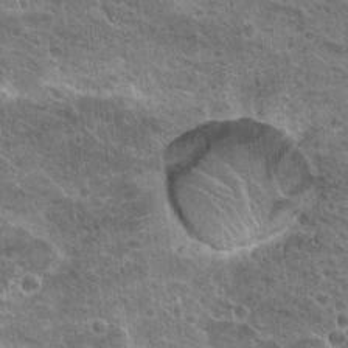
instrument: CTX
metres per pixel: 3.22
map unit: Hto
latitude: 22.6301
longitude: -42.8002
